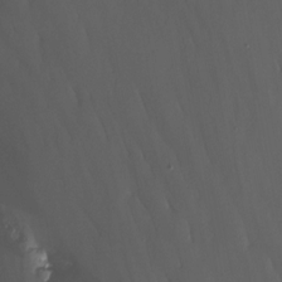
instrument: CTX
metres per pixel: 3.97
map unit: Nhu
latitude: -13.6722
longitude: -52.1011
